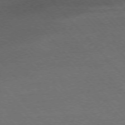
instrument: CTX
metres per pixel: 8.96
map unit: Ap
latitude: -76.8975
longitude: -86.6490
